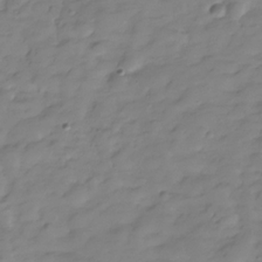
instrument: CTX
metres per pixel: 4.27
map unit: Hve
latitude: -29.7667
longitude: 90.8597
